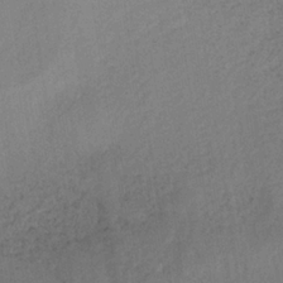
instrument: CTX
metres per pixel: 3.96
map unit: lHb
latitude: -35.0486
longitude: 66.8030
